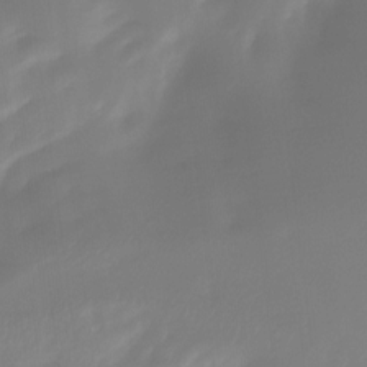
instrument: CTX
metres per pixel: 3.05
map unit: Ht
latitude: -12.5574
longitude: -49.4615
